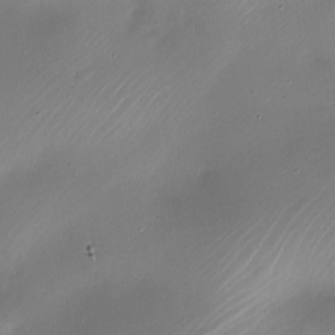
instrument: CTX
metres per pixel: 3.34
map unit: Nhe
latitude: -19.4076
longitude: 144.5196
